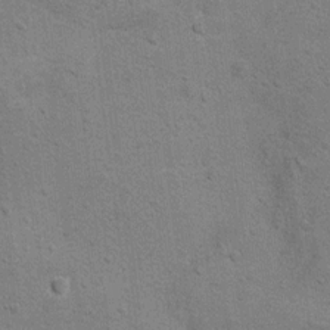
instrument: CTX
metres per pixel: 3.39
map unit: Hto
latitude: 11.7828
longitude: -36.9513
